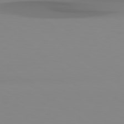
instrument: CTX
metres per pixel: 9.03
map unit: Hpe
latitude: 78.5924
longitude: -136.2145
